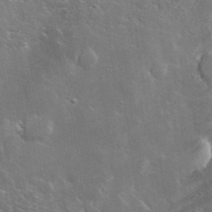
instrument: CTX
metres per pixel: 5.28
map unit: lHvf
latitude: 33.0836
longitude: -91.3293
